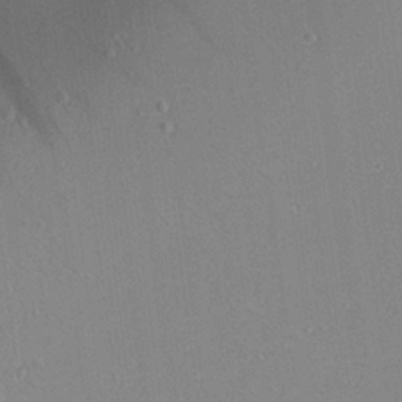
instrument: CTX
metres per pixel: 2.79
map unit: Aa
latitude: 19.4048
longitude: -140.8002
